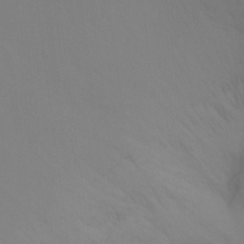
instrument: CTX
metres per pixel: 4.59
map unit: Ht
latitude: -13.0675
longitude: -50.5545
